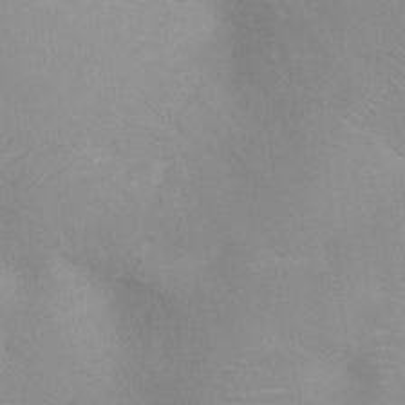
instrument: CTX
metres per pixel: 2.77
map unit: Ht
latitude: 2.9136
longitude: -25.3670
